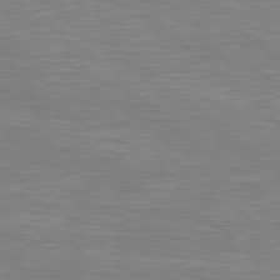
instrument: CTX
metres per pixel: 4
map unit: Hpe
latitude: 78.7624
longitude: -125.7260
